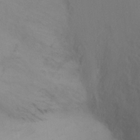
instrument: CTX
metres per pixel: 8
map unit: Ht
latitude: -9.2943
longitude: -32.3656
